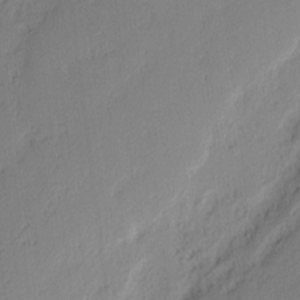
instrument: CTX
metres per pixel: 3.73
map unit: eHh
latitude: 2.6868
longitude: -77.1214
